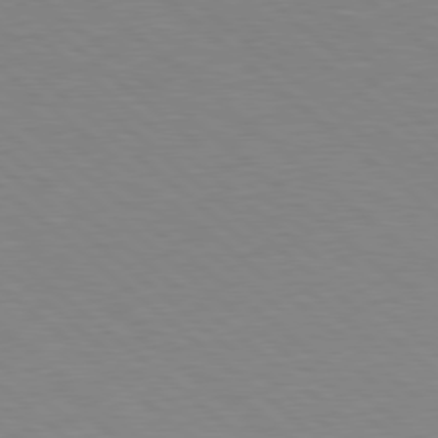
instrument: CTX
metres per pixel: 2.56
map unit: Hpe
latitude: 78.2712
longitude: -150.9324
